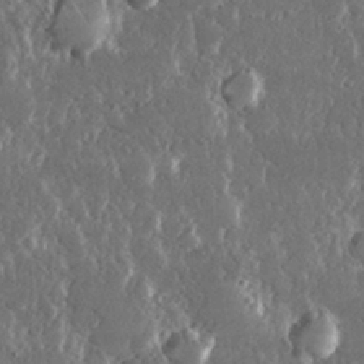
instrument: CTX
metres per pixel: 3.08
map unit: lHvf
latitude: 30.8569
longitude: -92.1011
